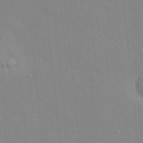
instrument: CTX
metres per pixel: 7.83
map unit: eHh
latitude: 20.1389
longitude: -64.1767
